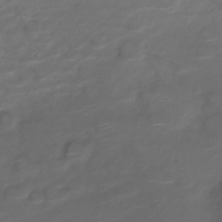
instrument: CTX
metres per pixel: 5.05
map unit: Nve
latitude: -20.9163
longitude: 105.4643
